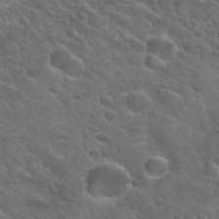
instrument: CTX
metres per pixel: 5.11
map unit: Hto
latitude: 33.7261
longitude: -50.1388
